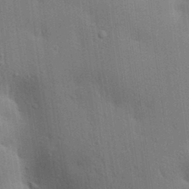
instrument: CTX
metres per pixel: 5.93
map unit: lAa
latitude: 20.2334
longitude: -138.8002
